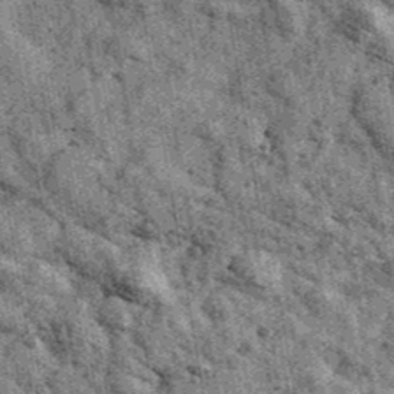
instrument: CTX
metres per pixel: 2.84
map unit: Ave
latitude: 40.6302
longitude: -107.4426
